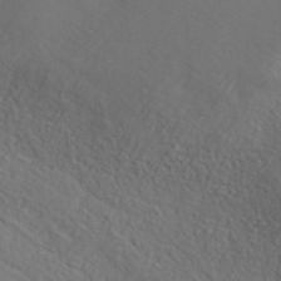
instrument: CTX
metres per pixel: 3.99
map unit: ANa
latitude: 37.8961
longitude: 23.2754
